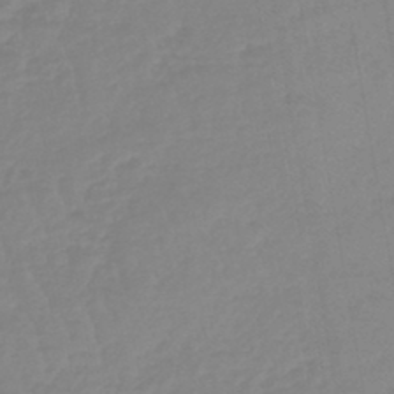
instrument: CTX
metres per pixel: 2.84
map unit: lHb
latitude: -45.1620
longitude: 79.6344
